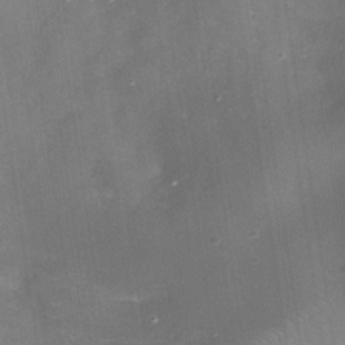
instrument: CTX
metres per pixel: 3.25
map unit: Nhe
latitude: -33.3510
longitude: -87.6505
